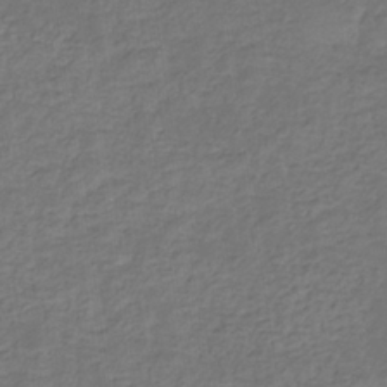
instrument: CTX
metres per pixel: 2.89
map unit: eHb
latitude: -32.7275
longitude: 73.0864
